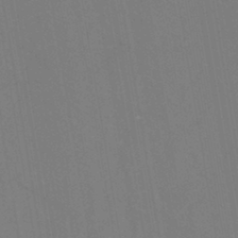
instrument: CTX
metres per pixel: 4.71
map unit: eHh
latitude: -42.9730
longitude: -32.1956
